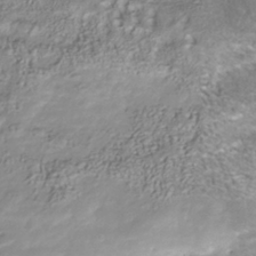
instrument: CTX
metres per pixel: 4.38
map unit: Nhu
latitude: -41.1620
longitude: -85.3482
